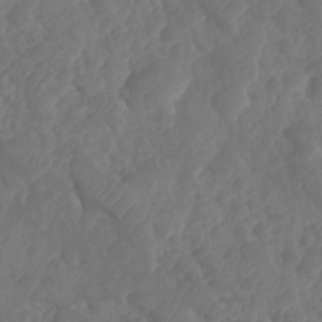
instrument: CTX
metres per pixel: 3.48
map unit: HNhu
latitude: -24.4440
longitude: 49.8801
